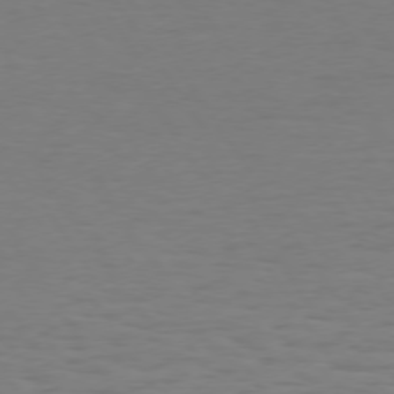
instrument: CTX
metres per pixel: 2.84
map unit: Hpe
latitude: 73.9339
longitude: -130.2523
